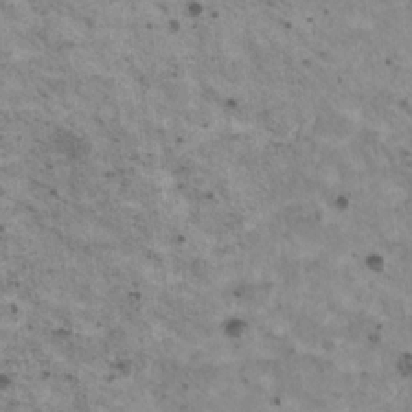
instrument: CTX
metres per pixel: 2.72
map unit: HNhu
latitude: 3.4237
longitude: 4.3306
